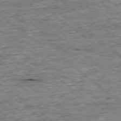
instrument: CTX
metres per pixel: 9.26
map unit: Ap
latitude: -78.8408
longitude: -86.0255
